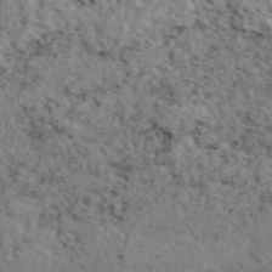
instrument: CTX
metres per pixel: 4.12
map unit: eAb
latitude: 45.0458
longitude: 113.4832
